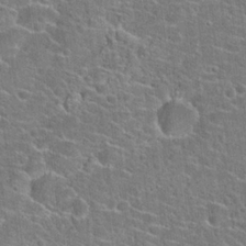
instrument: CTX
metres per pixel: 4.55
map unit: Hto
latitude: 23.1781
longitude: -44.6301
